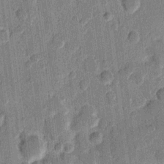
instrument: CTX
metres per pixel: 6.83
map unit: eHh
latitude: 10.4412
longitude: -65.8961
